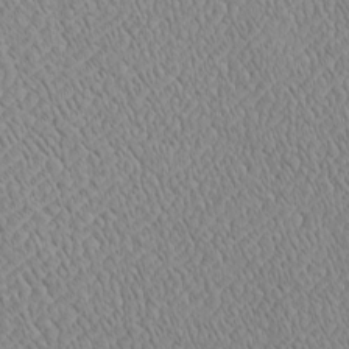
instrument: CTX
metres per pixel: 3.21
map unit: eHh
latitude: -3.5210
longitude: 19.2565
